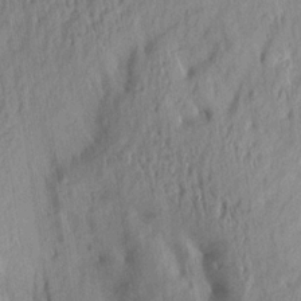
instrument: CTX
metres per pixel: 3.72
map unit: Aa
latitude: 14.0633
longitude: -144.5357
